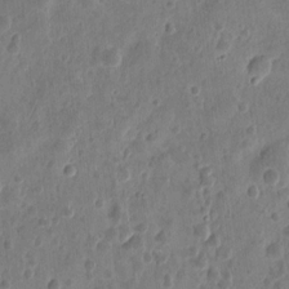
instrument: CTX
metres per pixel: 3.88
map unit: eHh
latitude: 9.2726
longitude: -73.7828
